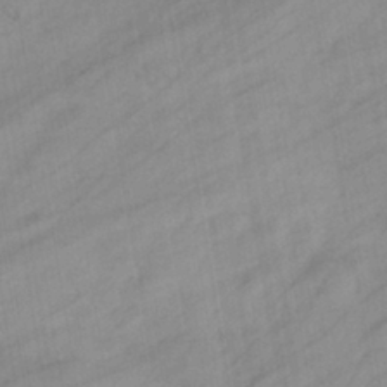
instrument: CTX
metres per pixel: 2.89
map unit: eHb
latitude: -39.4644
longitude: 81.9556
